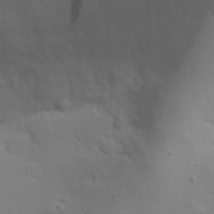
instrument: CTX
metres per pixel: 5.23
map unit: eHh
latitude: 25.6504
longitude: -69.7261
